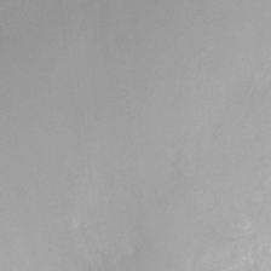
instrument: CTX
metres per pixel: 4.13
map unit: HNhu
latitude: -20.7652
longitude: 84.4440
